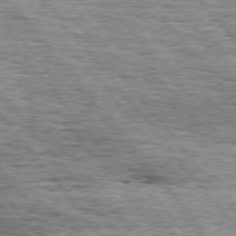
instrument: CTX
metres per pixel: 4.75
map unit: Hpe
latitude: 75.2159
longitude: -157.1214
